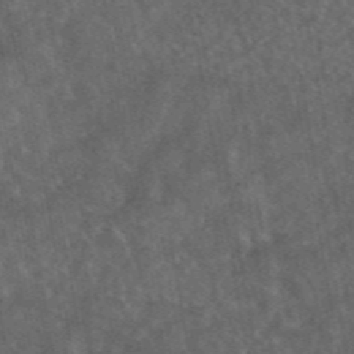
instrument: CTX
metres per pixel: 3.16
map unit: eAb
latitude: 45.3104
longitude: 122.7086
